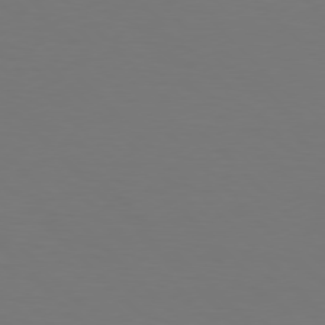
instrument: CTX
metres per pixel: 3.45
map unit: Hpe
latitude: 76.8569
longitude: -167.8772
